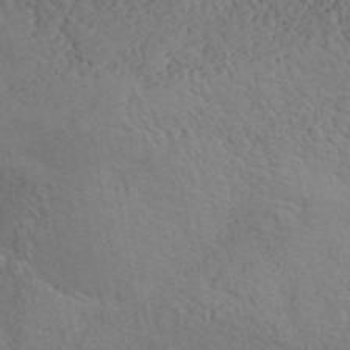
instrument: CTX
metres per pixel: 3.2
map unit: ANa
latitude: 41.2537
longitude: 51.8800
